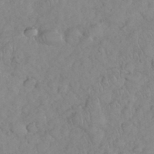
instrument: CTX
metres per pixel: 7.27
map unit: eHh
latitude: 35.6505
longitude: -63.1781
